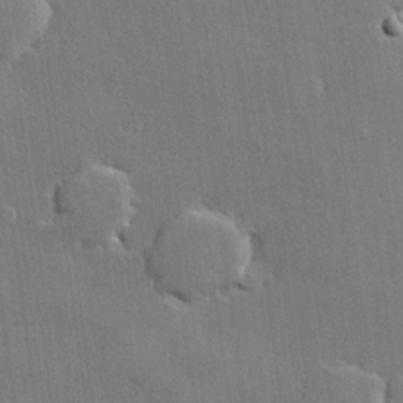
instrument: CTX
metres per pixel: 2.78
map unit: lHvf
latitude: 21.8961
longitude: 146.5951
